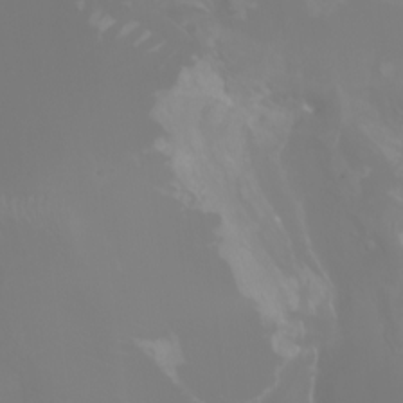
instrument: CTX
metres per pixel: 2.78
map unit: Aa
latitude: -6.8030
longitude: -85.9150
